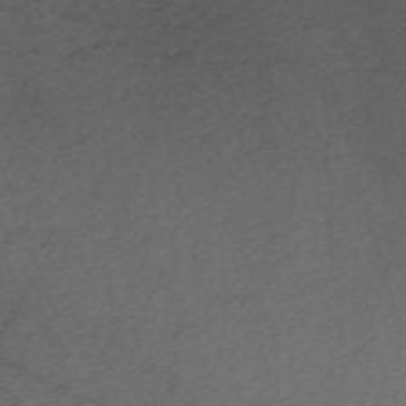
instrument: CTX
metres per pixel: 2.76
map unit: Nve
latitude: -59.6910
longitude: 64.8975
